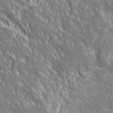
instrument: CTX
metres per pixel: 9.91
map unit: ANa
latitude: 39.6127
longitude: -90.9514
